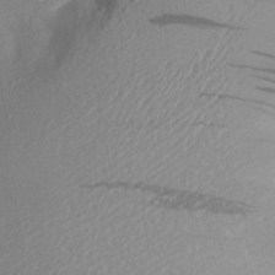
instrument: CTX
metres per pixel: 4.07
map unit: Aa
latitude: 20.9514
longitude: -145.0458
